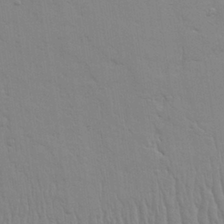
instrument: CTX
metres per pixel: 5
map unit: Aa
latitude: 26.1200
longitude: -136.5168
